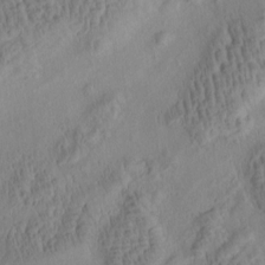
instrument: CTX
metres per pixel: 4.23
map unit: eHh
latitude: -1.1243
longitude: 15.1620
